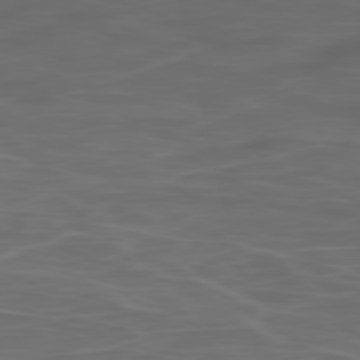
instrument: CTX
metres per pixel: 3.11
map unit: Ap
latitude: -79.0108
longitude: -75.9150
